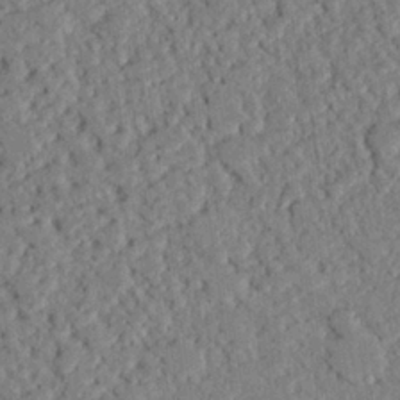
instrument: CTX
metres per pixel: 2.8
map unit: eHh
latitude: 26.1011
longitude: -81.4804
